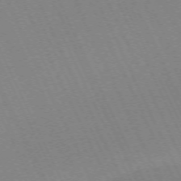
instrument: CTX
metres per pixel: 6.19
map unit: Hpe
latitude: -71.1620
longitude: 12.7085
